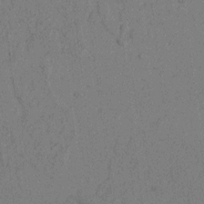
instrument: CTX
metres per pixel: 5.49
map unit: lAvf
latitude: 4.5735
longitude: 157.9556
